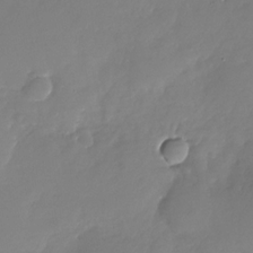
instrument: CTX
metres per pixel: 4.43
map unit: Nhu
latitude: -29.0487
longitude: -61.1025
